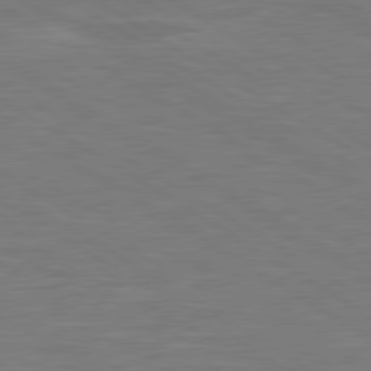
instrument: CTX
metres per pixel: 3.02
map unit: lApd
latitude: 79.8017
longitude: -126.3656
